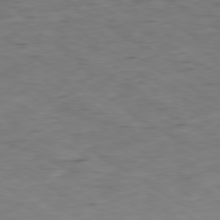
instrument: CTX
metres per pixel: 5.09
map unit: Ap
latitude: -80.0850
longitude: -100.4790
